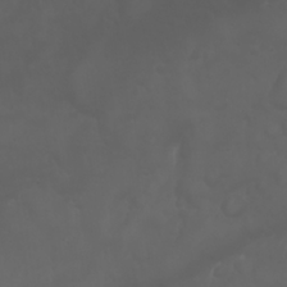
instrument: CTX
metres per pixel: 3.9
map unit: Nhu
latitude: 22.6490
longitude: -64.2900
